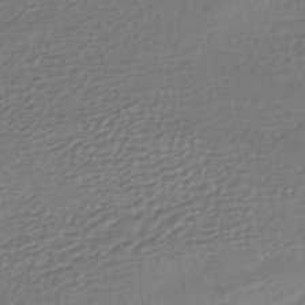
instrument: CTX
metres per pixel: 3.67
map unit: HNhu
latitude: -45.7856
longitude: 104.9164
